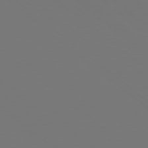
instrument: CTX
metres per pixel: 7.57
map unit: Hpe
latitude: 78.1767
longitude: -174.9703
